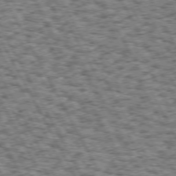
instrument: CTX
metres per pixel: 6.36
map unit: Hpe
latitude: 72.6869
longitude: -125.1781
